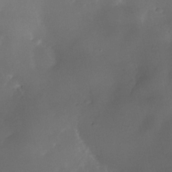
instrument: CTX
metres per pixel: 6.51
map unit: Nhe
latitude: -35.9367
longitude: -130.7247
